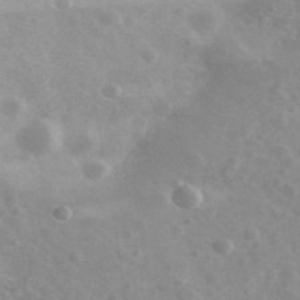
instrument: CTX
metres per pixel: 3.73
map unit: Ave
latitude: 39.5749
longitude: -106.7624
